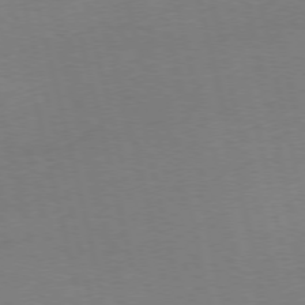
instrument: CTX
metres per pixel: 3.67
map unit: Ap
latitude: -74.8030
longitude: -74.4790
